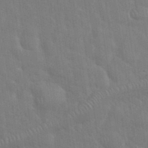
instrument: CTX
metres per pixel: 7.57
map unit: eHh
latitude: 35.7071
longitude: -61.2726
